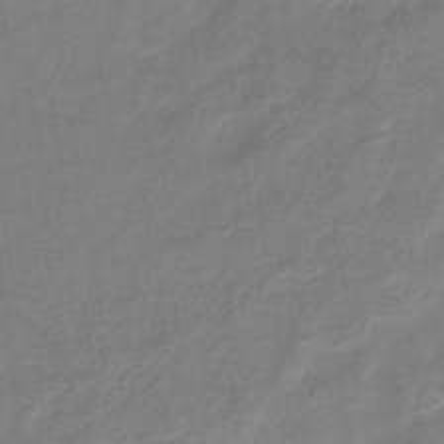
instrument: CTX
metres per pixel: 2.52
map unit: eHb
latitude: -38.1984
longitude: 75.6155
